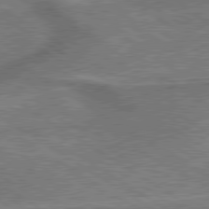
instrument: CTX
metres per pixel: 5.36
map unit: lApd
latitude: 79.7828
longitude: 172.3495
